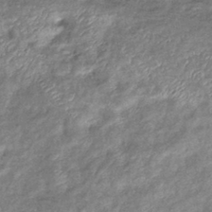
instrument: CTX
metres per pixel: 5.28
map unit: eHb
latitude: -39.9178
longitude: 81.4266
